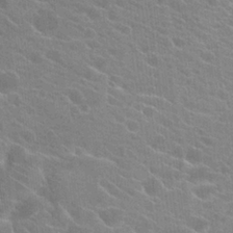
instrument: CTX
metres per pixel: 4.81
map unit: Hto
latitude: 23.5560
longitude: -40.7057
